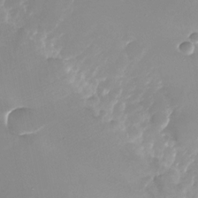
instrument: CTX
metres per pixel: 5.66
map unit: Nhu
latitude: -26.4440
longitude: -73.4238
